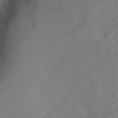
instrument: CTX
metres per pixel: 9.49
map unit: Nhu
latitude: -27.0297
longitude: -57.7260
